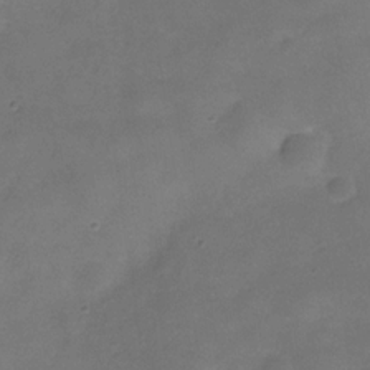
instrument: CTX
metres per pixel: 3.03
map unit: Hve
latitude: -31.3320
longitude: 95.7477
